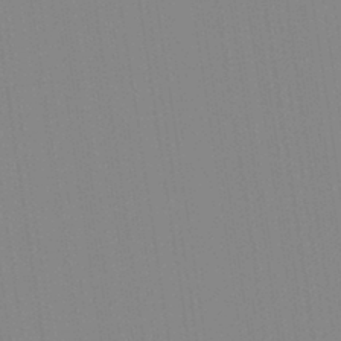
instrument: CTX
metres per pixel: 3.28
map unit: Aa
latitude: 32.7813
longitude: -142.5546
